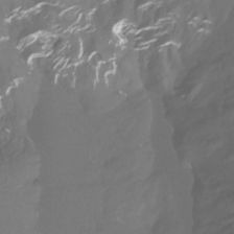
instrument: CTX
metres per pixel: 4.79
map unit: Htu
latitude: -12.5007
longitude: -45.9528
